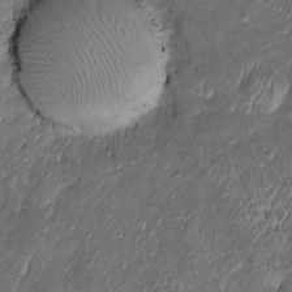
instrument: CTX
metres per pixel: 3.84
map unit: Htu
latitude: -6.6896
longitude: 158.0472
